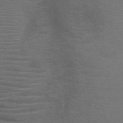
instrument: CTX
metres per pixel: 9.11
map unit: HNb
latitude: -46.1983
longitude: -45.8772
